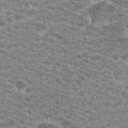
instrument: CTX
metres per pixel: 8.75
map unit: Hto
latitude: 20.6869
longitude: -39.1970
